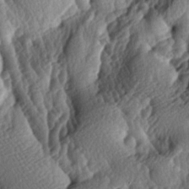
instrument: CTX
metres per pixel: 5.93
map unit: lAa
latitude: -5.5966
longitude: -124.5735
